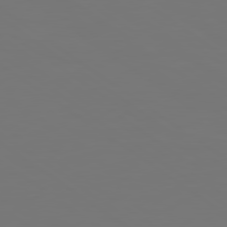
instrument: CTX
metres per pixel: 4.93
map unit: lApd
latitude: 78.9703
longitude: -175.9906
